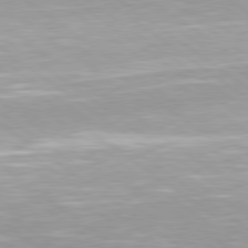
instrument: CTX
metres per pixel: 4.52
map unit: lApd
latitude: 79.2537
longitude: -177.3292
